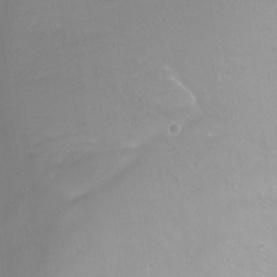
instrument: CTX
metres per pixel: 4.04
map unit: Ht
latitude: -15.7289
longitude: -41.0080
